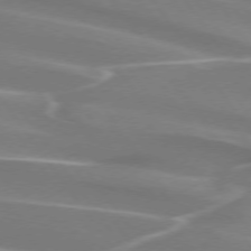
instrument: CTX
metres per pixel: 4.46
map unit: lApd
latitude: 74.2900
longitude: -62.3845
